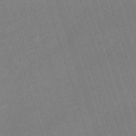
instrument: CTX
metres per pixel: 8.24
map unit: eHh
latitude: -62.8408
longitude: 51.8611
